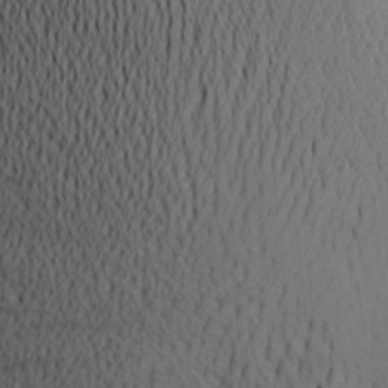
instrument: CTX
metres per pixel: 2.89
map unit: Aa
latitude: 23.3859
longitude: -146.6491
